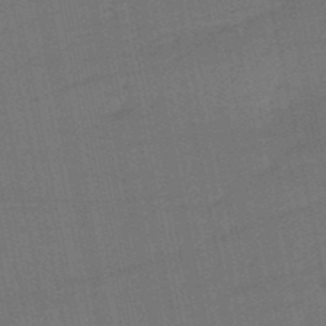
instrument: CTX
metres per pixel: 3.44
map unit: eHb
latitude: -49.8612
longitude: 78.3117
